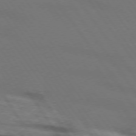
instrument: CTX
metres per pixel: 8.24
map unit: lApd
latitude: 73.7261
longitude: -72.1011
